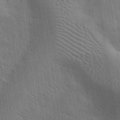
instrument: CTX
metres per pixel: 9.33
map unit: eHh
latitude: 31.8395
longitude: -71.0269
